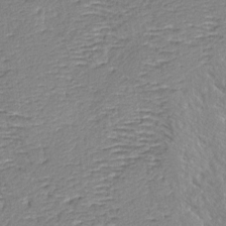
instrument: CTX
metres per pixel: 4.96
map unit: lAvf
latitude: -4.9730
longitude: -109.3292
